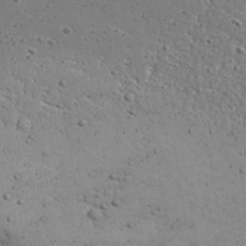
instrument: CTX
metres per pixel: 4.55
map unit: Aa
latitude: 32.2523
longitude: -133.8205
